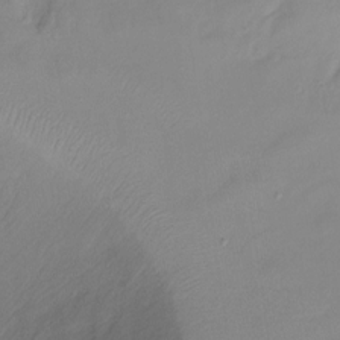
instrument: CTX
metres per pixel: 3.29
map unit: Ht
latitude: -13.0109
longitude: -45.1403
